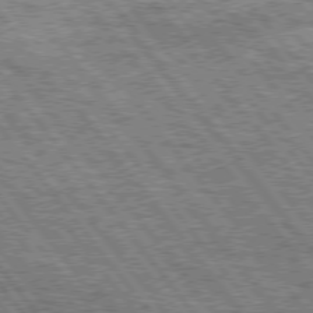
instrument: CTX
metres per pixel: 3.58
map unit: Hpe
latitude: 75.2537
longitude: -156.6301
